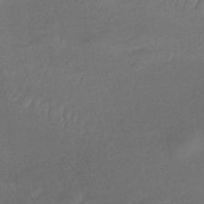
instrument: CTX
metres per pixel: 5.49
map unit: lHb
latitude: -34.9353
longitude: 67.3321
